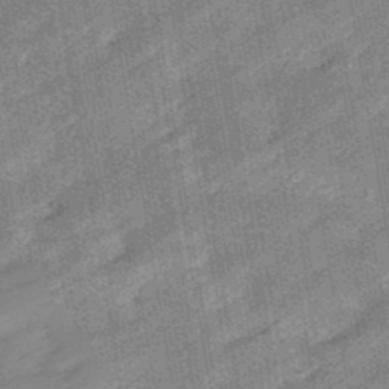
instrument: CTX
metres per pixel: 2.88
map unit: eHb
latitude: -48.1417
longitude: 85.1809
